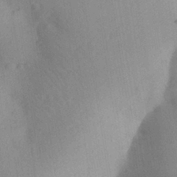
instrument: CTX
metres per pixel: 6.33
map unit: Aa
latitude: 26.1578
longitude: -148.0822
